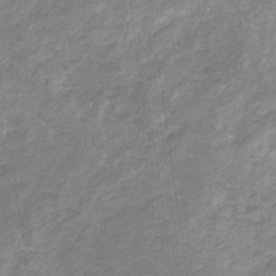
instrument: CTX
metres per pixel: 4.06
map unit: eHb
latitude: -31.7099
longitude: 67.5777
